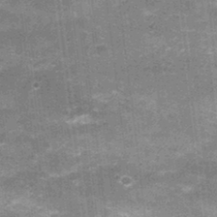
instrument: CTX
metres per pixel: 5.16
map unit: Nhu
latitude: 2.3845
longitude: -17.0647
